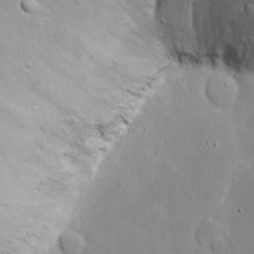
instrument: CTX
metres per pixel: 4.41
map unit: eHh
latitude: 17.5749
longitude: -71.4615
